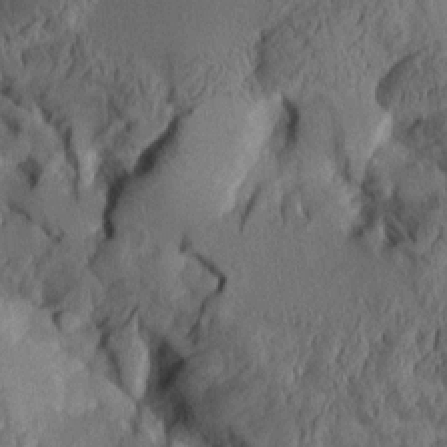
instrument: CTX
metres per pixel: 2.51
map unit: Aa
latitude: 9.0270
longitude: -127.5938
